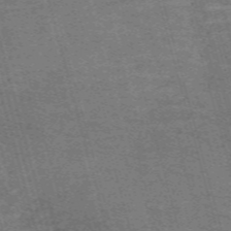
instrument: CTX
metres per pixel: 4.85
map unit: Nve
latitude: -59.5399
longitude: 63.7855
